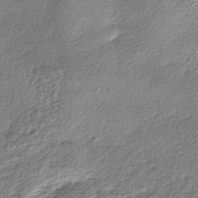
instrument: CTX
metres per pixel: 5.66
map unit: eHh
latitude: -41.8422
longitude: 123.4077
